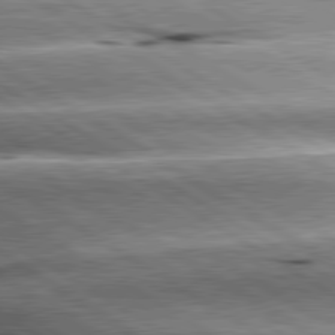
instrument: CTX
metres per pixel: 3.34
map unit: lApd
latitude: 80.2900
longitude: -142.4034
